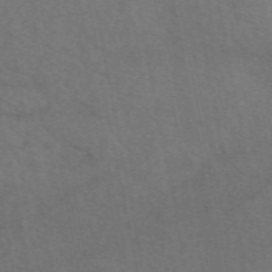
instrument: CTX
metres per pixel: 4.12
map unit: eAb
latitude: 51.7260
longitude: 115.3321
